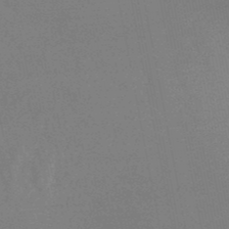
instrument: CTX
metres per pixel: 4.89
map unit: lHb
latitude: -48.7841
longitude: 66.0472
